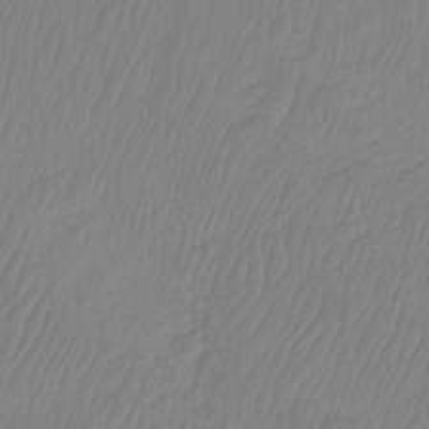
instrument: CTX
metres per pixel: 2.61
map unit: Htu
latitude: -9.0864
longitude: -75.1403
